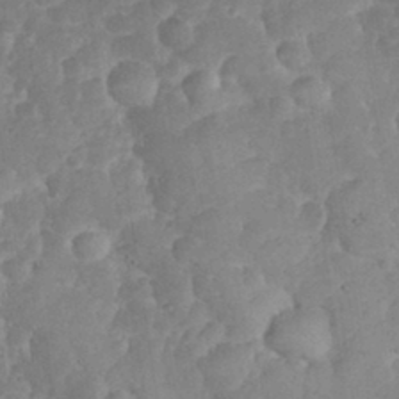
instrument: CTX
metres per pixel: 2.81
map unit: eHh
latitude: 32.0633
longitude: -63.8395
